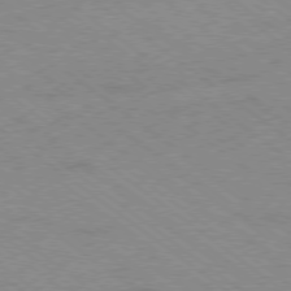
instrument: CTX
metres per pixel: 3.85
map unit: Hpe
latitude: -79.0297
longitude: -14.8380
